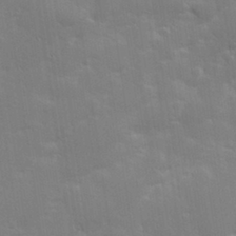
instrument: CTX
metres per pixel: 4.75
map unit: Hve
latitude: 31.3293
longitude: 149.6344
